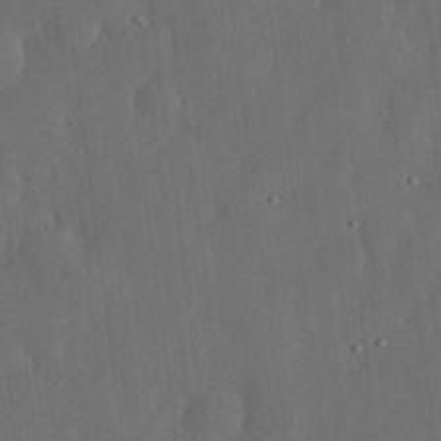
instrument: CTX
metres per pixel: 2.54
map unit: lHvf
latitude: 19.0458
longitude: -113.3482
